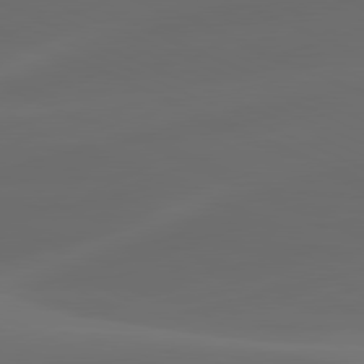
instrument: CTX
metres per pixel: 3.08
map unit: lApd
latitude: 80.9514
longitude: -82.8569
